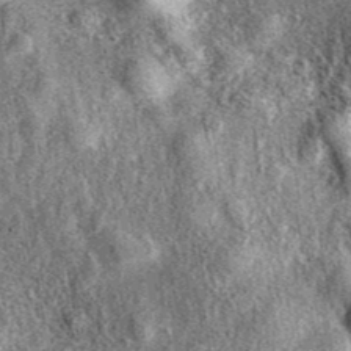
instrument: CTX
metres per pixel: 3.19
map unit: eAb
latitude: 39.7638
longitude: 107.7100
